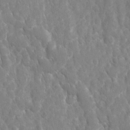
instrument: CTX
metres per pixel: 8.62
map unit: Ave
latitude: -10.9542
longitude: -119.9717
